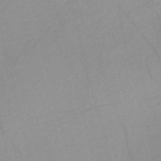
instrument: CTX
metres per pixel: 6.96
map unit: Nve
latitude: -57.2754
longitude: 61.0675
